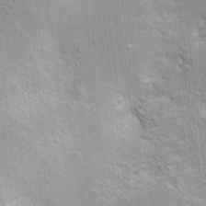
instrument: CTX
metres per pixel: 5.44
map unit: Nhu
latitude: 1.4615
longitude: -16.4223
